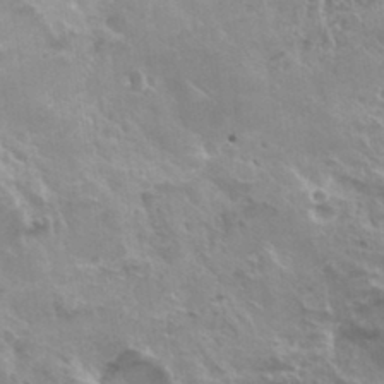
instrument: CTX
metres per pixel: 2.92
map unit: Hto
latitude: 33.1970
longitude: -41.2536
